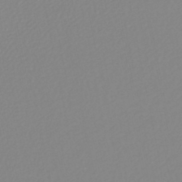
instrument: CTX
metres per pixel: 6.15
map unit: lHb
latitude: -44.6707
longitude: 55.1053
